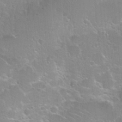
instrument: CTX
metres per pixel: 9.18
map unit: Hto
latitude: 20.6302
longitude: -37.6127
